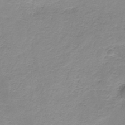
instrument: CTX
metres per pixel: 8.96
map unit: HNb
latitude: -34.0850
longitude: 53.3320
